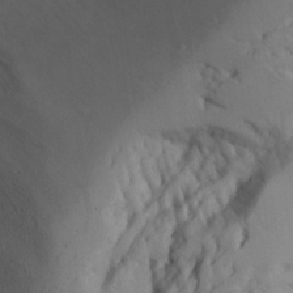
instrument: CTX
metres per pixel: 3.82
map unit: Aa
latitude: 25.4993
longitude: -128.1200
